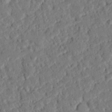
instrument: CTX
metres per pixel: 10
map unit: eHh
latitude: 26.0255
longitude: -81.0080
